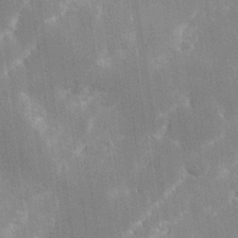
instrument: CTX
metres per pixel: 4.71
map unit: Hve
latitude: 31.0837
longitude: 149.4644
